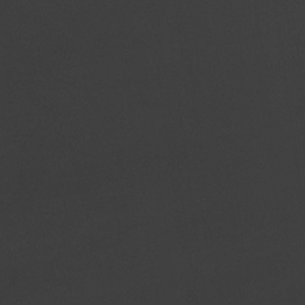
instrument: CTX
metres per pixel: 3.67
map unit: Ave
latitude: 23.0836
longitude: -131.6127
